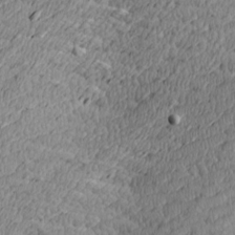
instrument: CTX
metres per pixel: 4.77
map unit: Nve
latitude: -9.1809
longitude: 173.7666
